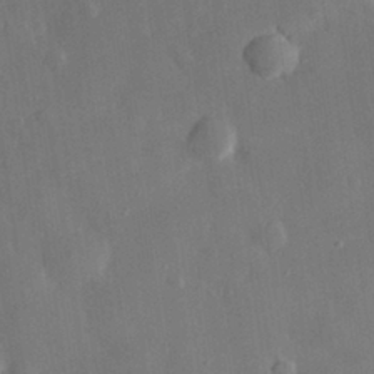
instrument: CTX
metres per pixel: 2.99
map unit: eHh
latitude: 29.8961
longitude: -78.2901
